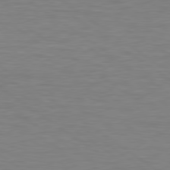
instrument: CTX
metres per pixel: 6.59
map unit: lApd
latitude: 79.2159
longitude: -90.8191
